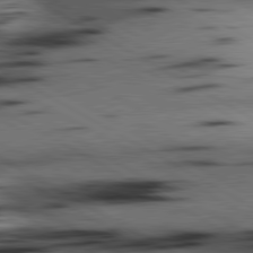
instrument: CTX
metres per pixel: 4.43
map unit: lApd
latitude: 80.3467
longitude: 162.5385
